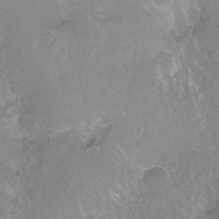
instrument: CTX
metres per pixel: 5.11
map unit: Ht
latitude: -11.4266
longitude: -43.5560
